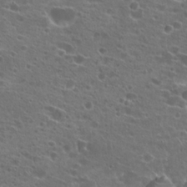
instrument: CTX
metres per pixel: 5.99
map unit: Hto
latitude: 21.8206
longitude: -40.9513
